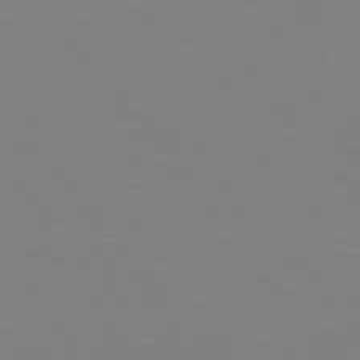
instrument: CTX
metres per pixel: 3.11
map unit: Hpe
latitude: 75.7828
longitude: -141.2914
